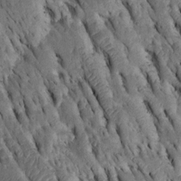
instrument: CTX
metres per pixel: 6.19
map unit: Htu
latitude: -2.9541
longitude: 151.2187
